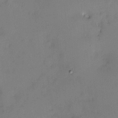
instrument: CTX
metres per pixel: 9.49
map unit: HNhu
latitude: 4.9325
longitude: 10.9164
